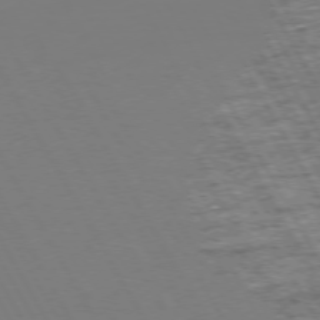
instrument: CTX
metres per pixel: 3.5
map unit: Hpe
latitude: 72.5357
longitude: -125.6505
